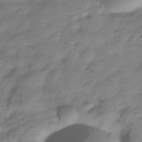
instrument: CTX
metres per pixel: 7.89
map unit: Hve
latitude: -30.0661
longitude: 90.9164
